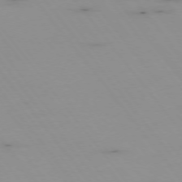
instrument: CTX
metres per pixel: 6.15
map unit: Hpe
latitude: -74.8597
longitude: 3.5777
